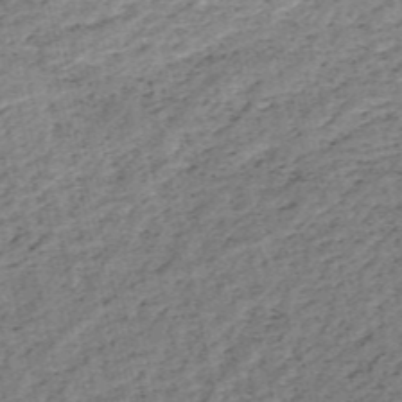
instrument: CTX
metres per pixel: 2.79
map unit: HNb
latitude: -54.0850
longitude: -47.1781
